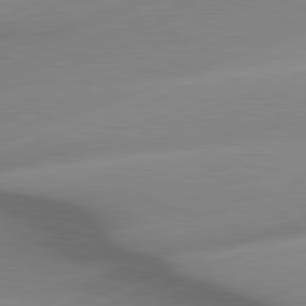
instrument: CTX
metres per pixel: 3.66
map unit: lApd
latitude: 81.3293
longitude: -156.5734
